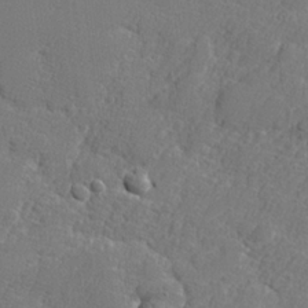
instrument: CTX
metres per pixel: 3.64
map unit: lHvf
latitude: 24.8191
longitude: 141.4832
